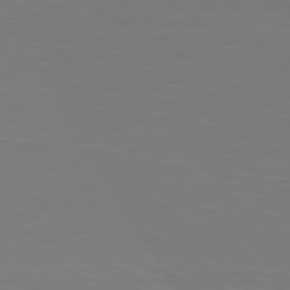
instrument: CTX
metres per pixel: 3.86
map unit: Ap
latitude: -80.5385
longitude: -60.9136
